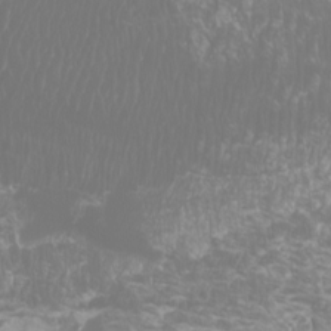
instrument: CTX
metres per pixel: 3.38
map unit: Htu
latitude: -6.6140
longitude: -74.3278
